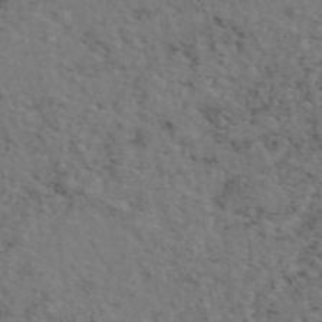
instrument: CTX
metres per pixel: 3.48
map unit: eAb
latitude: 46.5546
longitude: 118.4818
